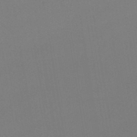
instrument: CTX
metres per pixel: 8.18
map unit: lHb
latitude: -48.4818
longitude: 67.7289
